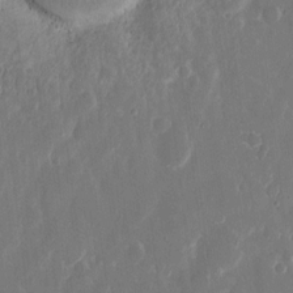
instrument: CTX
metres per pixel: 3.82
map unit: eHh
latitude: 11.6694
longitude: -71.6694
